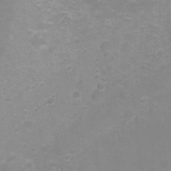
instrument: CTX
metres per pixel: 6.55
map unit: Hto
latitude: -7.1431
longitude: -38.5168
